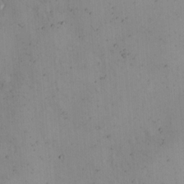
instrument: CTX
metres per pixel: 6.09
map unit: Hto
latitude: 12.2523
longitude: -59.2348
